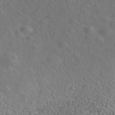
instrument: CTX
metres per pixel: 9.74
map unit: Nhe
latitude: -40.7652
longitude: -100.0822
